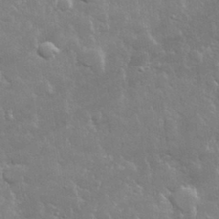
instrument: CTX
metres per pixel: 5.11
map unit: lHvf
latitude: 32.1200
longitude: -93.2726
